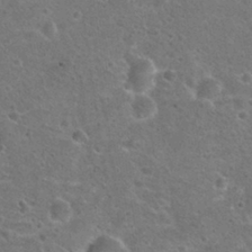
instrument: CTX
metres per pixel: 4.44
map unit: Hto
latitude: 22.6679
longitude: -48.1578
